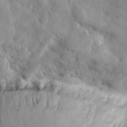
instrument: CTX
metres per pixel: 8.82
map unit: lHvf
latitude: 33.8772
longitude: -86.4412
